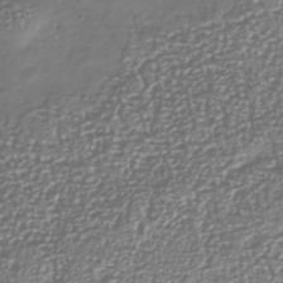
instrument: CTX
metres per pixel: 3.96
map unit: Nhu
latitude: -40.2550
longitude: -81.8016
